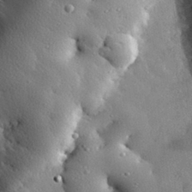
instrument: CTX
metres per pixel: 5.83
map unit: eHh
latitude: 31.2348
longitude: -80.6679
